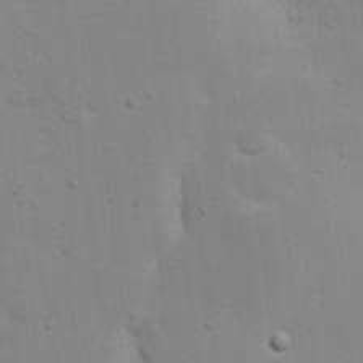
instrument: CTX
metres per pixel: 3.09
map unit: eHh
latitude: 21.1781
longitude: -62.6680
